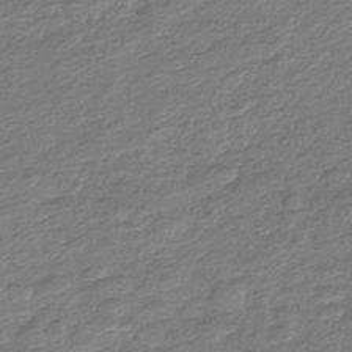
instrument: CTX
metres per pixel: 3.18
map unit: Nhe
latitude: -46.5384
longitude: -171.6883
